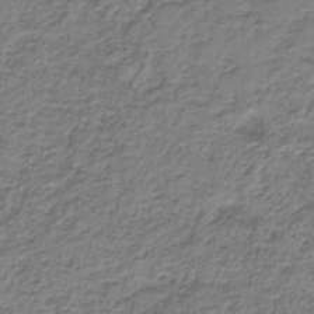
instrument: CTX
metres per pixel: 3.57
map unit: HNb
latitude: -37.6721
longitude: 51.5966
